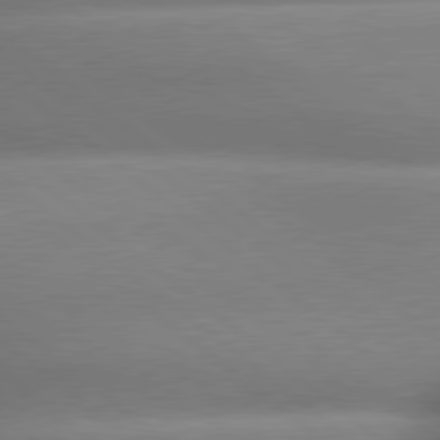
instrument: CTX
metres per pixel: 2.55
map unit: lApd
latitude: 79.6694
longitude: -163.8962
